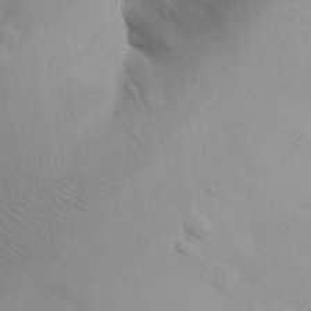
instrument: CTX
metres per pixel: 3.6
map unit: Aa
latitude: 24.9702
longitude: -132.1200
